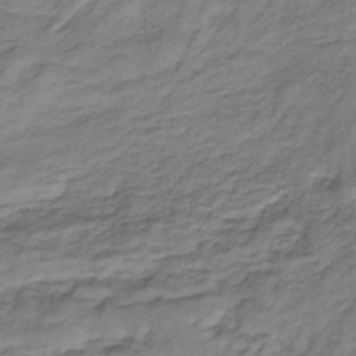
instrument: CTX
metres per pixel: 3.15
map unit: lHb
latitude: -33.3699
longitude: 66.1228
